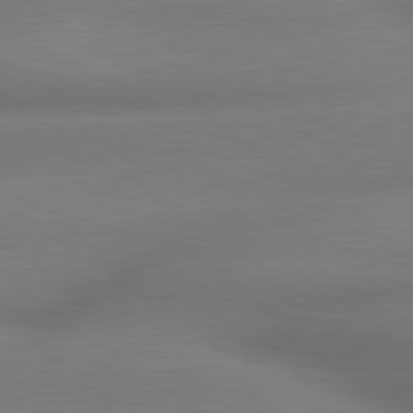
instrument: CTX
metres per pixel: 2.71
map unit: lApd
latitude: 79.9717
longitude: -167.8961
